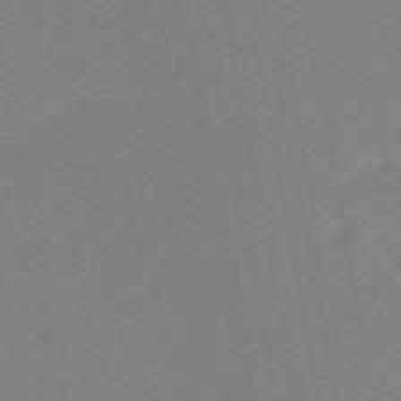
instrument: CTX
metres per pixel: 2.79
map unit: lHb
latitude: -46.0850
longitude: 74.3307
